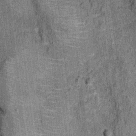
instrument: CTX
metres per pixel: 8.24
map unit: Ht
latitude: 9.2159
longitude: -37.6316
